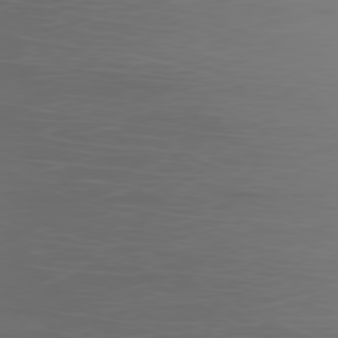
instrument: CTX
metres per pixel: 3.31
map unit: Ap
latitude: -79.3887
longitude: -70.6112
